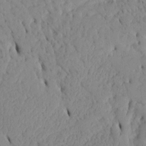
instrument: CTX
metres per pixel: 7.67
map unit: Htu
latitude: 3.2726
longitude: 152.4818
